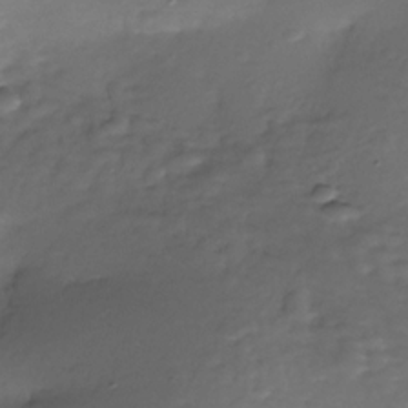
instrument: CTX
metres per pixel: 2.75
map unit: Nhe
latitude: -35.9556
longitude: -117.5938
